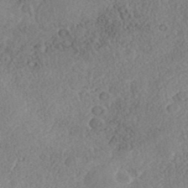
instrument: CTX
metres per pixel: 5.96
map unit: Nhe
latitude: -41.2565
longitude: -111.2159
